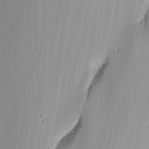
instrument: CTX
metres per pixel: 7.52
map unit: Nhu
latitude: -6.7652
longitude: -83.4426
